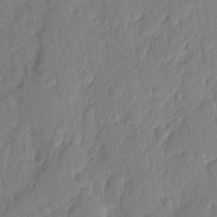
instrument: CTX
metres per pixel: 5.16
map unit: eHh
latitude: 6.6301
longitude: -73.2726
